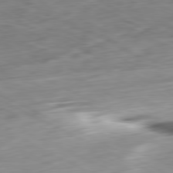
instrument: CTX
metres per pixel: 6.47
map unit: Ap
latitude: -81.1242
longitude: -72.7247
